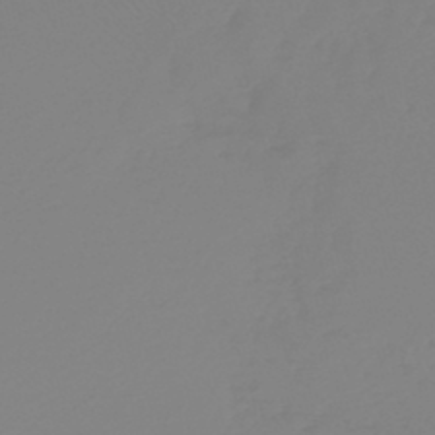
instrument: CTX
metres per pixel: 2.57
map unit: HNb
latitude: -44.4440
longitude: 53.9745
